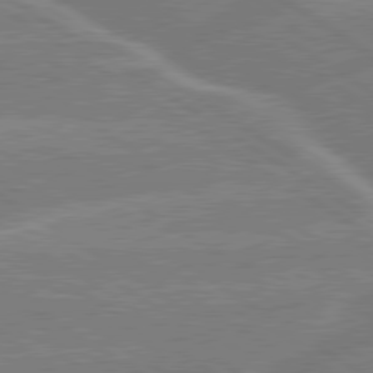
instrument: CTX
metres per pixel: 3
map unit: lApd
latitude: 79.6505
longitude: -131.0081
